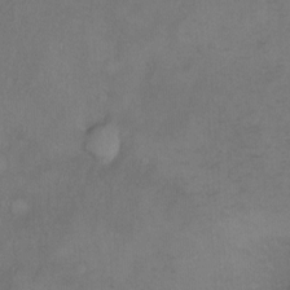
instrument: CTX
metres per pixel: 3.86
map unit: Ht
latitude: -7.0297
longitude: -35.1592
